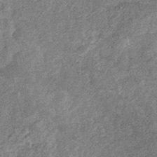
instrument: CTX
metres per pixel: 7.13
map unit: eHb
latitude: -31.8422
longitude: 71.2565
